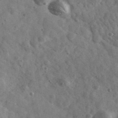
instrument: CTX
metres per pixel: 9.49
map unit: Ave
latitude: 38.9514
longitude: -107.6694
